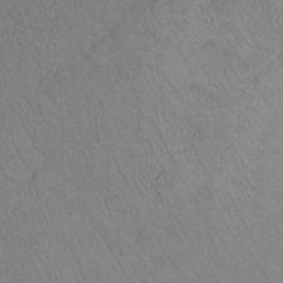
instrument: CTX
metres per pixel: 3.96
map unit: Ht
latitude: -0.2740
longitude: -32.5357
